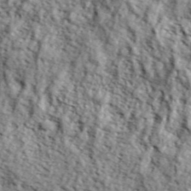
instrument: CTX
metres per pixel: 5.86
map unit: lHvf
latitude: 38.0633
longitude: -87.1025
